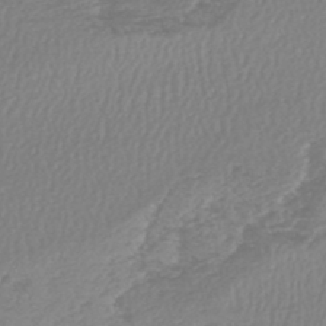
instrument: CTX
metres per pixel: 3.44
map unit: lHb
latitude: -44.0661
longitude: 65.0109
